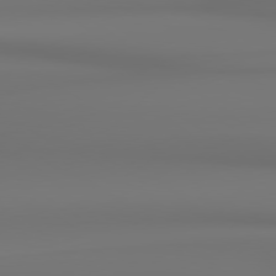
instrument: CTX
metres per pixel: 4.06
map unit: lApd
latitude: 78.9514
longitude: -136.9703
